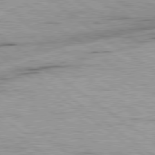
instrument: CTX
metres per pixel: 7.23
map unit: Hpe
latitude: 79.0837
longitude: -154.8002
